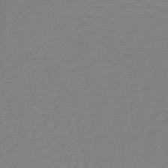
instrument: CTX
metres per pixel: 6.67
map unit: lHb
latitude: -41.2943
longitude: 64.0850
